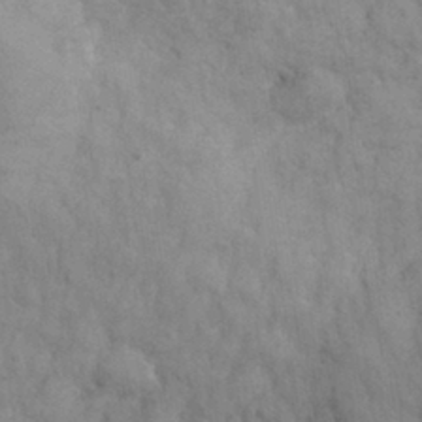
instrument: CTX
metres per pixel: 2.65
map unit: eHh
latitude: 31.4805
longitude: -67.3481
